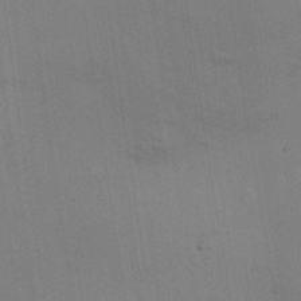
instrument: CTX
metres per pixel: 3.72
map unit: HNhu
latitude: 10.7057
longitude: 23.0298
